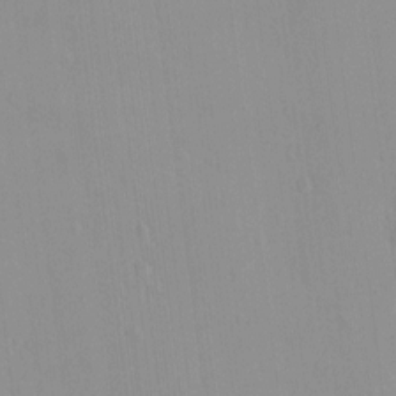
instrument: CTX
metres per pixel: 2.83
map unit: HNhu
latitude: 6.0822
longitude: 2.4440
